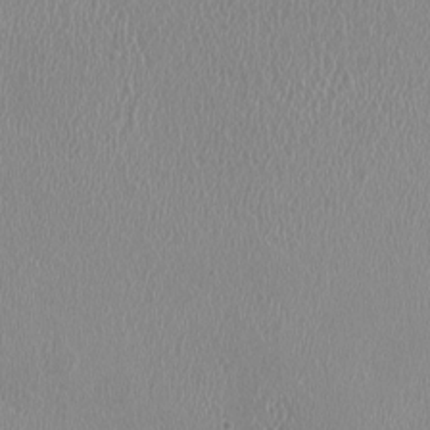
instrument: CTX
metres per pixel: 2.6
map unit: HNhu
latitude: -0.1795
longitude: -1.7071
